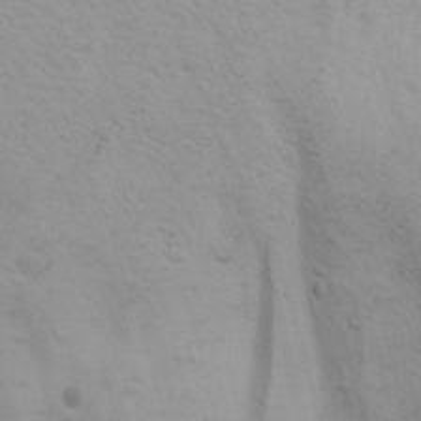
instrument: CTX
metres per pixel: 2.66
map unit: Nhu
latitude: -3.1242
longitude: -72.6302
